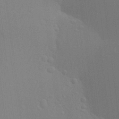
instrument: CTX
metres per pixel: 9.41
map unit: Aa
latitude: 24.5923
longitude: -145.2915
